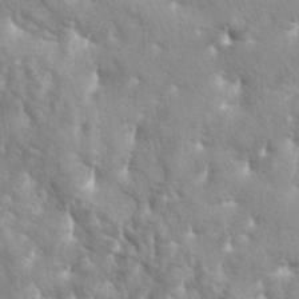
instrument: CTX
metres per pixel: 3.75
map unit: lAa
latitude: -6.1417
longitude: -125.4049
